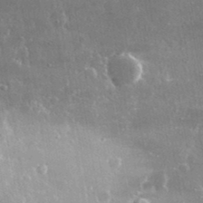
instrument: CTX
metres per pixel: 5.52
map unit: lHvf
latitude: 31.1592
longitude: -91.0836
